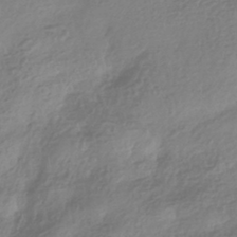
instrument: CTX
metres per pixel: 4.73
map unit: HNhu
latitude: -42.0472
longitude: 97.6533
